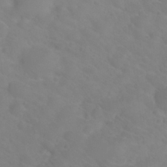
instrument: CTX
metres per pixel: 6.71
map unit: Nhu
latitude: 27.0081
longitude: -55.4048
